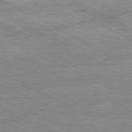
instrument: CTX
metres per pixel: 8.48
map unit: Ap
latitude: -80.8786
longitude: -85.1592
